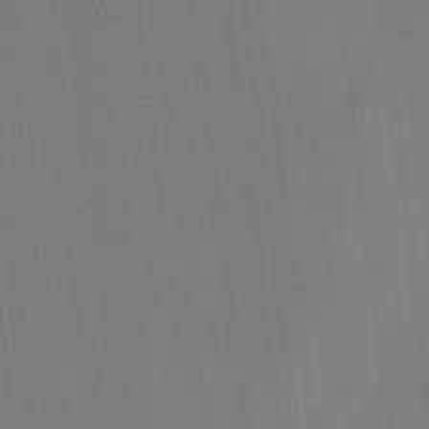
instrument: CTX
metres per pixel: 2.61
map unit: Hto
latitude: -11.0487
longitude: -38.6490
